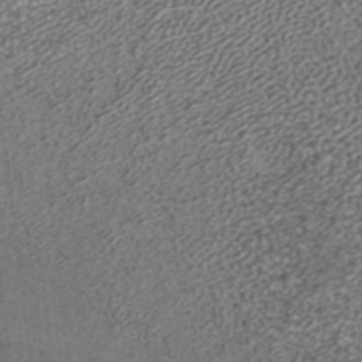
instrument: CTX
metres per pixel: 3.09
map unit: ANa
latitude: 37.6505
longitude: 17.7856
